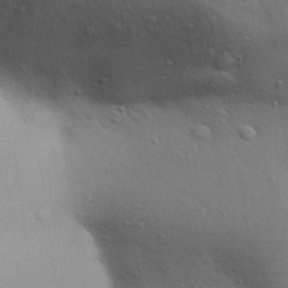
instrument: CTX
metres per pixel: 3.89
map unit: Aa
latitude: 30.9136
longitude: -145.7827
